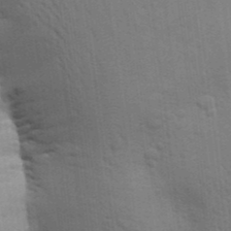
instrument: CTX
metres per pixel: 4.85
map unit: Aa
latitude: 24.7624
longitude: -148.3278
